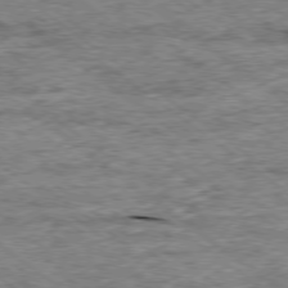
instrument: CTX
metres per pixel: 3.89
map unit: Ap
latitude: -78.8219
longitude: -85.8772
